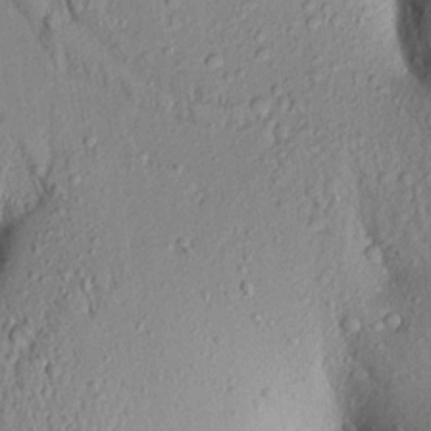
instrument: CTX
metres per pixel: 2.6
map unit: Aa
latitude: 19.3103
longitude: -148.6679
